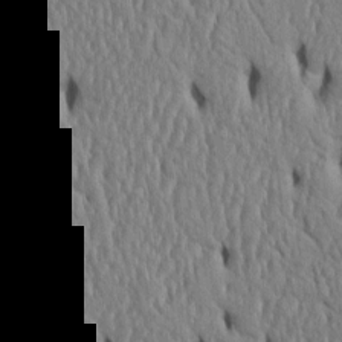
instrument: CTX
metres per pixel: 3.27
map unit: Htu
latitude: 3.2159
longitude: 150.8030
